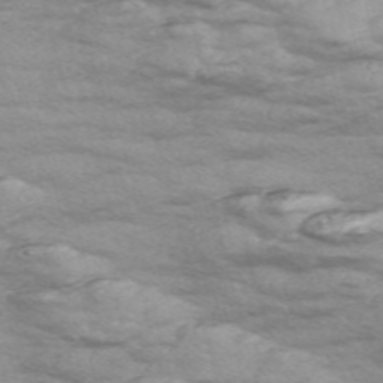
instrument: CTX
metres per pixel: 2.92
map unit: Nve
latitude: -58.1983
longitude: 54.3495
